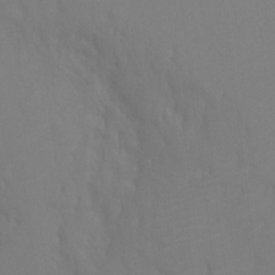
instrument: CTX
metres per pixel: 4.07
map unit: Ht
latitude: -10.3306
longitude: -34.6112
